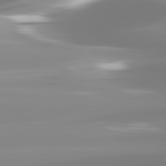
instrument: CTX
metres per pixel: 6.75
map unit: lApd
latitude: 81.8394
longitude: -148.9703
